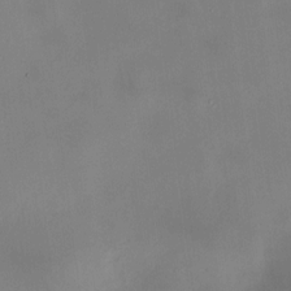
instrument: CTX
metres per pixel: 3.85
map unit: HNhu
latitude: 8.9325
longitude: 9.8989
